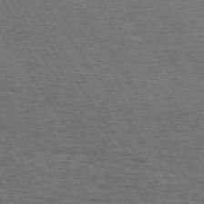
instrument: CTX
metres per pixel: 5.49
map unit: Hpe
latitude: 73.7639
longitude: -131.2915
